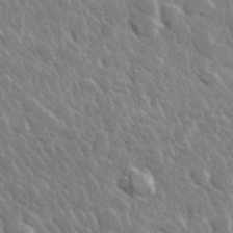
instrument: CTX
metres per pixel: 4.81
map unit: lHvf
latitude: 36.1956
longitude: -89.1404
